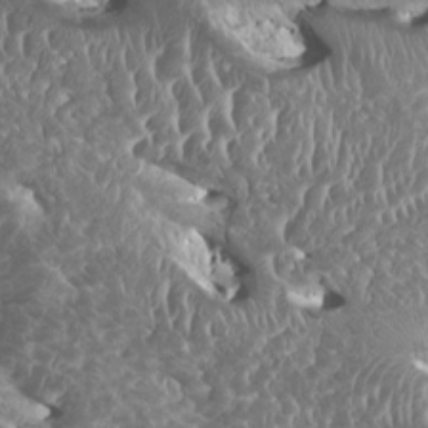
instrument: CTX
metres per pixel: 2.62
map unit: HNhu
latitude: 1.6316
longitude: 6.5007
